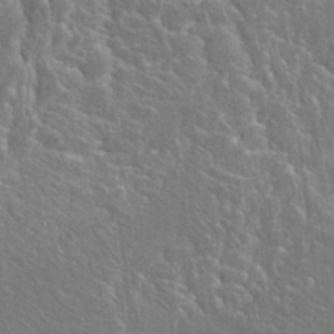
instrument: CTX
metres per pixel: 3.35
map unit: Hto
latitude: 23.2915
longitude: -40.5734
